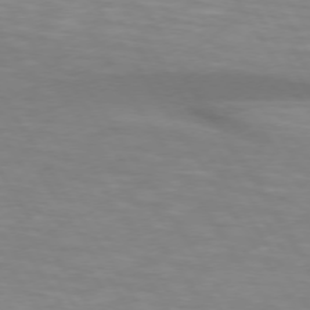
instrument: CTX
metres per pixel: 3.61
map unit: lApd
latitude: 73.9151
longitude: -53.5182
